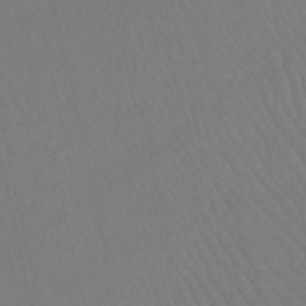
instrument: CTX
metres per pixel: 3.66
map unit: lHb
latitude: -46.4251
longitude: 77.5399
